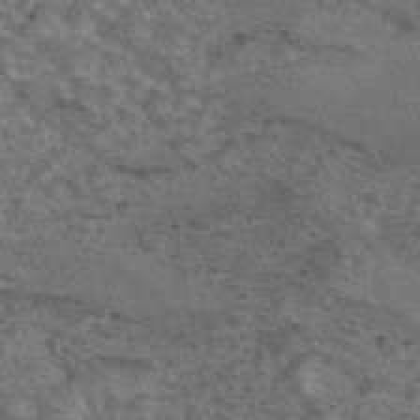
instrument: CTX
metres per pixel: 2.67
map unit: eAb
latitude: 43.6505
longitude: 103.3888
